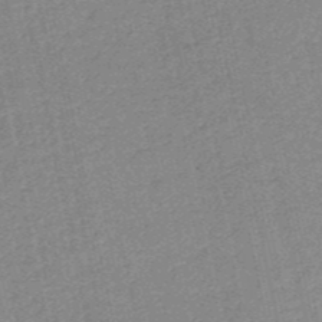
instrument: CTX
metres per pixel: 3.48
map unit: HNb
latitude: -53.1431
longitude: -39.8016
